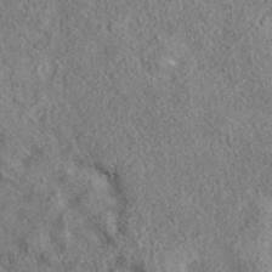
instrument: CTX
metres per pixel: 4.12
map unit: eAb
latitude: 35.8583
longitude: 114.2361
